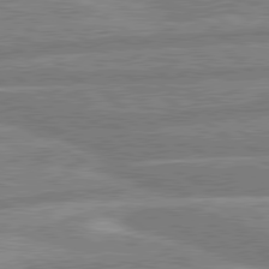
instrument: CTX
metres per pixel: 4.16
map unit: lApd
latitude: 80.2900
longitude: -170.2711
